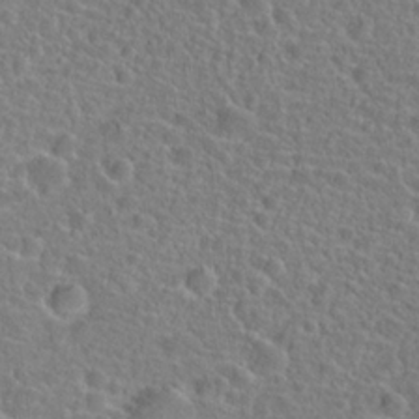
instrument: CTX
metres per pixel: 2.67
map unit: Hto
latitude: 23.2159
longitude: -45.6505
